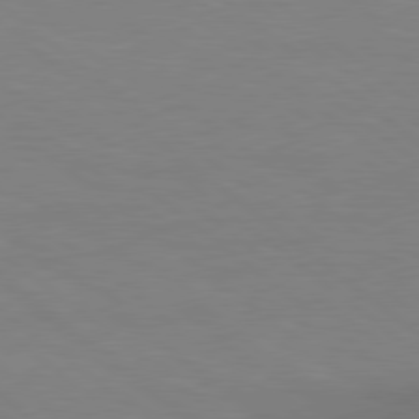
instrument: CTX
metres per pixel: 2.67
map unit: lApd
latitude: 78.9703
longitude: -150.3089
